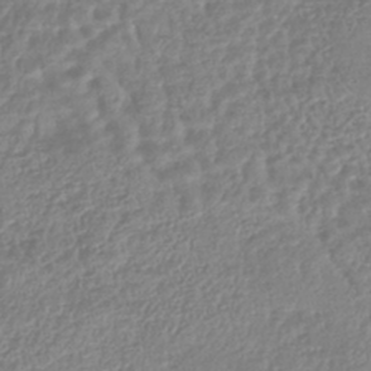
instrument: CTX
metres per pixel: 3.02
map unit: lHb
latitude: -41.5210
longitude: 68.7274
